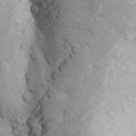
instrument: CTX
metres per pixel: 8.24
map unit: Aa
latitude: 26.9703
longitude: -149.4804
